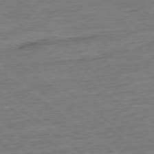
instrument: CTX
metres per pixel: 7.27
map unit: Ap
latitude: -78.1039
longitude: -82.8757
